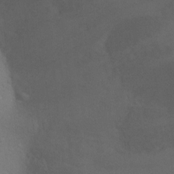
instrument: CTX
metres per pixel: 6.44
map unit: Ht
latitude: 5.4615
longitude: -28.8380
